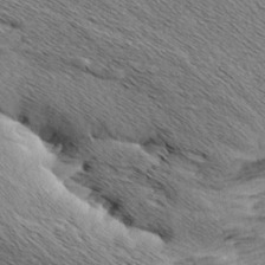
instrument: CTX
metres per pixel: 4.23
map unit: Aa
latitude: 6.5735
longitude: -137.8584
